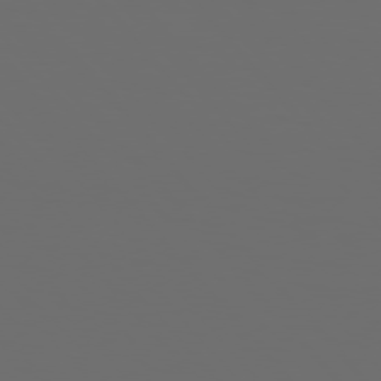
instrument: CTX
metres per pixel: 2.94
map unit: Hpe
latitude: 76.4601
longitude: -141.3481
